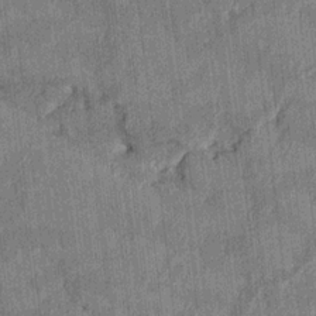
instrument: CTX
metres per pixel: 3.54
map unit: HNhu
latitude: 1.0269
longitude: -6.1389
